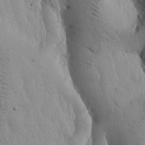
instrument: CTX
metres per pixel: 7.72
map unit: Htu
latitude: -3.5588
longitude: 170.6708
